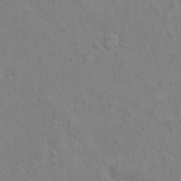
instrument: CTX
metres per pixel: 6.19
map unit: Nhu
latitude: 17.2159
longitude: -33.6505
